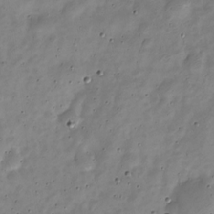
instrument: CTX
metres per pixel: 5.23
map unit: Nve
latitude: -24.2739
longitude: 106.0094
